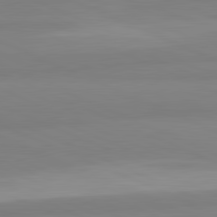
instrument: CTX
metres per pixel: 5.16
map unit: lApd
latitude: 82.0444
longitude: 178.5007
